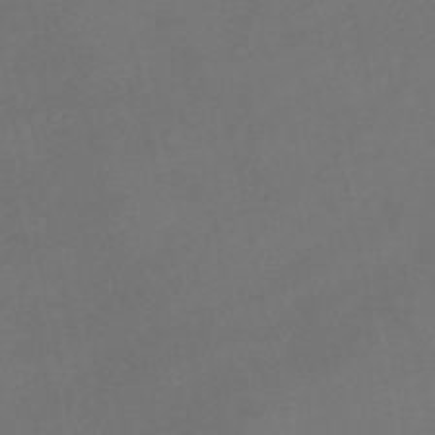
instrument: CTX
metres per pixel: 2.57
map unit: lHb
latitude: -46.0850
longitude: 61.3132
